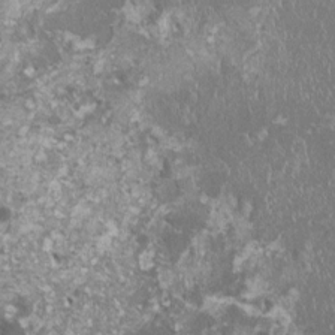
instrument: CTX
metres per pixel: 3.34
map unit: HNhu
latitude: 0.7246
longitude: 0.9731
